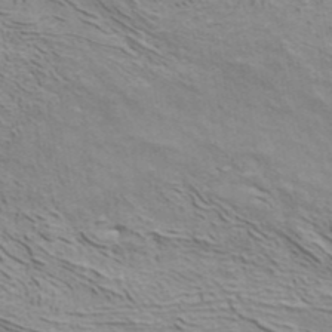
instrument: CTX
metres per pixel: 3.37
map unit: ANa
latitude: 41.1970
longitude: 14.5763
